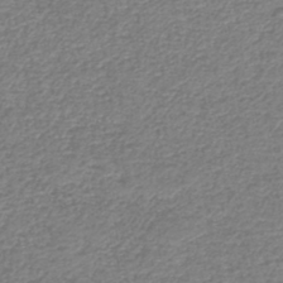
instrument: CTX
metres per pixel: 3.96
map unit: HNb
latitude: -41.6155
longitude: 49.9556
